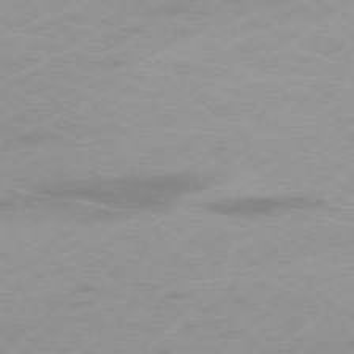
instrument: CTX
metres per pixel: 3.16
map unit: Hpe
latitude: -74.0850
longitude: 4.1416
